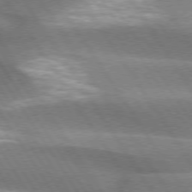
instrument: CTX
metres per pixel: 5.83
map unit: lApd
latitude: 74.5546
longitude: -63.0648
